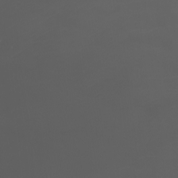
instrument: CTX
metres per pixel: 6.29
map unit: Htu
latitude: -6.8030
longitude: -73.0837
